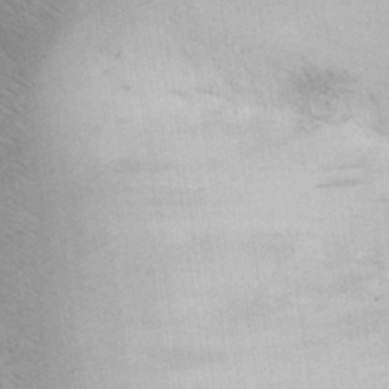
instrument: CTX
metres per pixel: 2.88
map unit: eHh
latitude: 30.1578
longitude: -70.1767
